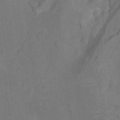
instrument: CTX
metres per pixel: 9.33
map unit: Ht
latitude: -0.2362
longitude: -38.3467
